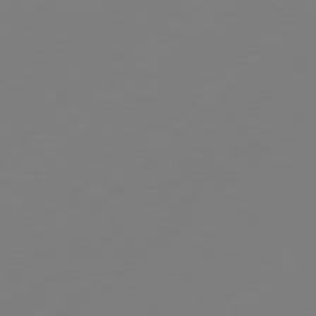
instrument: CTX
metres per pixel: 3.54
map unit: Hpe
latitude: 78.3656
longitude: 173.3132
